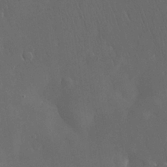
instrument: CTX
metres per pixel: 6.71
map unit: Nhu
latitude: 28.3278
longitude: -66.8758
